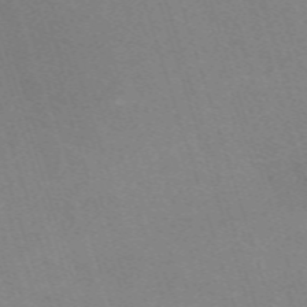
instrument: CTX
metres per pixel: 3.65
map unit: eHh
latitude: -62.8597
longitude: 49.6911
